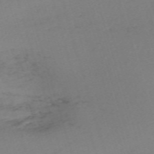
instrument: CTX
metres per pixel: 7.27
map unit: eHh
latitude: -61.4265
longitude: 51.0486
